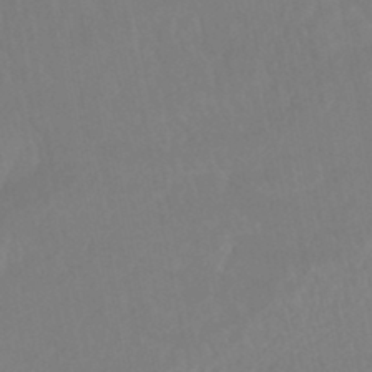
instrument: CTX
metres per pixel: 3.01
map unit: HNhu
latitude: -46.1605
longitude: 97.6155
